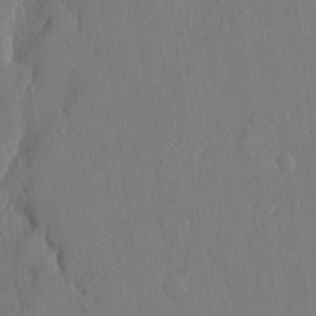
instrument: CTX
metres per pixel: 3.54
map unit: eHh
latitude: 5.4993
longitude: -72.8380
